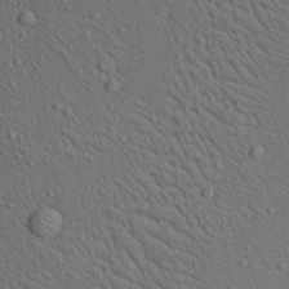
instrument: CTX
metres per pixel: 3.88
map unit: Aa
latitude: 22.6868
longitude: -138.8380
